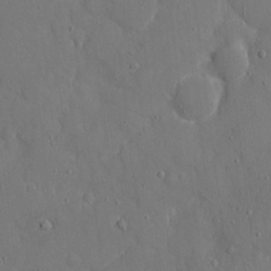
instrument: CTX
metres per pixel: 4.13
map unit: eHh
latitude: 5.5749
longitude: -68.1767
